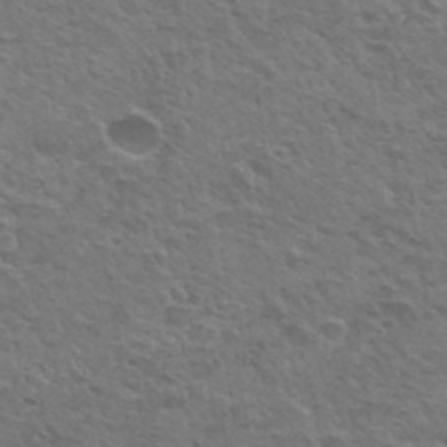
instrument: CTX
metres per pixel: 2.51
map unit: Hto
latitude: 35.1403
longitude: -50.3089
